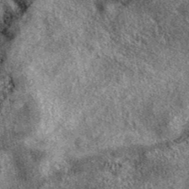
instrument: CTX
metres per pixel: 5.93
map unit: eAb
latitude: 39.7072
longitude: 106.9353
